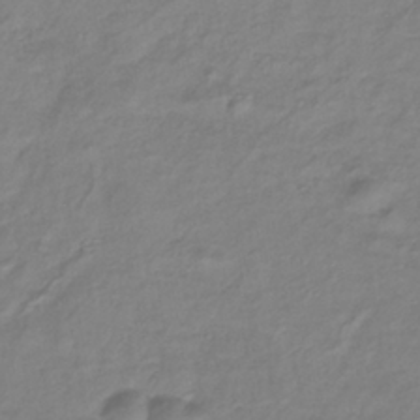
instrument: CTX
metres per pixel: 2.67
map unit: lHb
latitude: -36.1039
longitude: 72.4818
